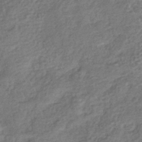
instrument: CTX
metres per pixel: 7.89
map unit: eHb
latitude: -37.6910
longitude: 80.4251
